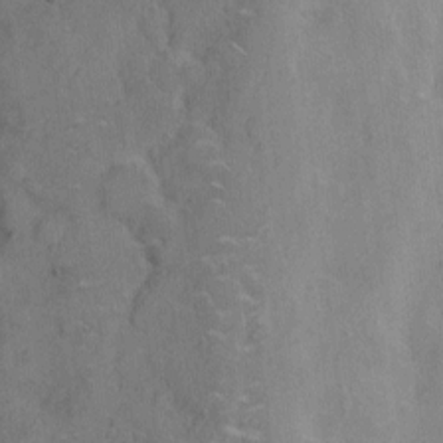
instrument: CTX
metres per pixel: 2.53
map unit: Hto
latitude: 4.5168
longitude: -60.9136
